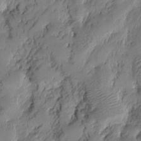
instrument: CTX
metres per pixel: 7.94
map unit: Htu
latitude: -4.6140
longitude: 176.4440
